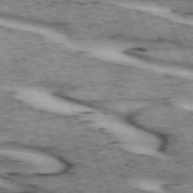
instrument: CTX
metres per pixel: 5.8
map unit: lApd
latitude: 72.4034
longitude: -54.5357
